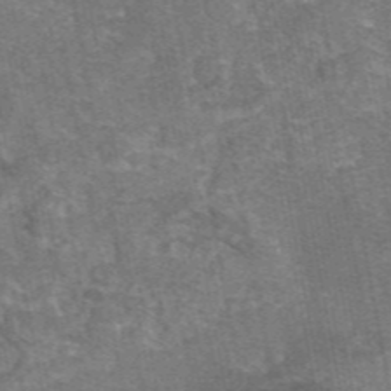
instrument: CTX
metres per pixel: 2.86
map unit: eAb
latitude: 47.1026
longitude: 104.1039
